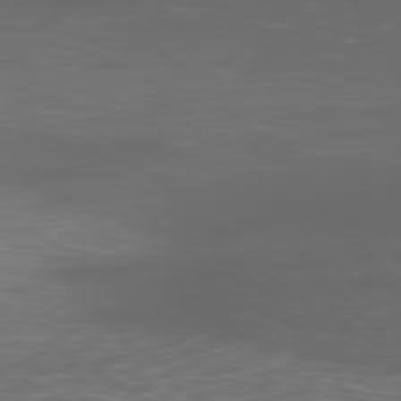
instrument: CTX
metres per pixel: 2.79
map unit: Ap
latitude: -79.9556
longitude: -72.7625
